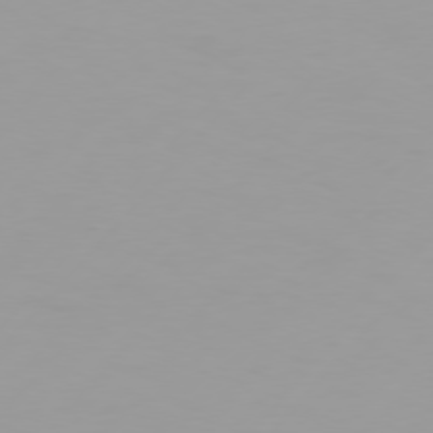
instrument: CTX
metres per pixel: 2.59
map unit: Hpe
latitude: 75.7261
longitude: -128.4034
